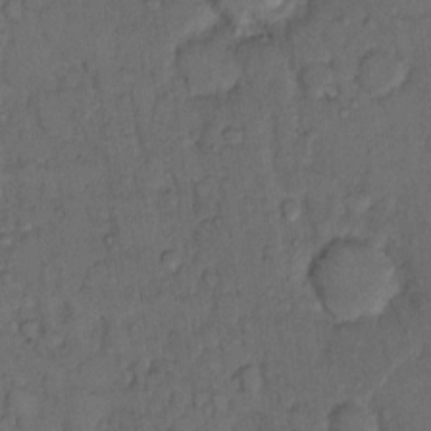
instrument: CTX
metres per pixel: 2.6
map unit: Hto
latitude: 11.1025
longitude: -61.8961
